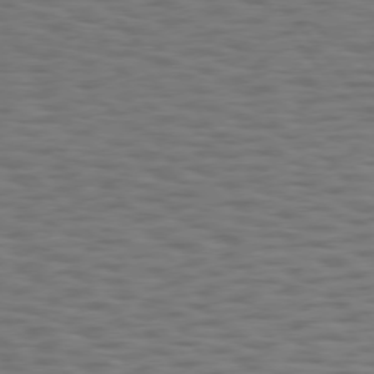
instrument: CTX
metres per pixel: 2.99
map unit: Hpe
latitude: 75.0081
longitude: -134.2144
